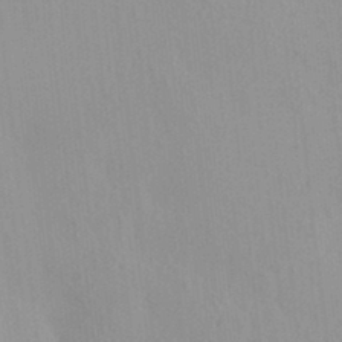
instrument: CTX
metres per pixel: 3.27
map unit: HNhu
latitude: 6.7624
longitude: -1.6694
